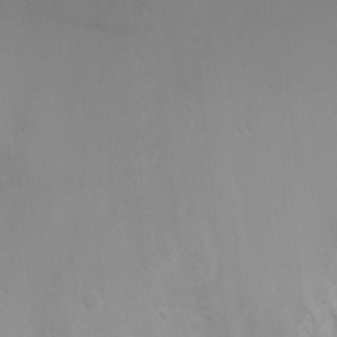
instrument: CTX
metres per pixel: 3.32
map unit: Ht
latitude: -2.4628
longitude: -18.7057
